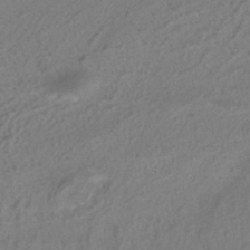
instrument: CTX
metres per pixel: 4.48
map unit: ANa
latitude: -37.7666
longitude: 94.4251
